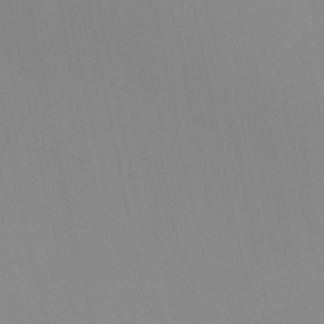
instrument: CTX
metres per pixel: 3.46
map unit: eHh
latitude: -5.2187
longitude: -85.5749
